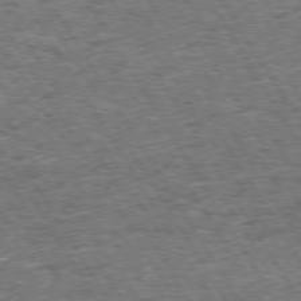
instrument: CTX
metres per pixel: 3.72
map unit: Hpe
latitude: 73.8395
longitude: -139.5938
